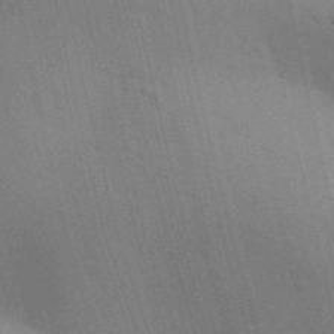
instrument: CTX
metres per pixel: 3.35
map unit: Aa
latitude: 31.3671
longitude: -145.8583
